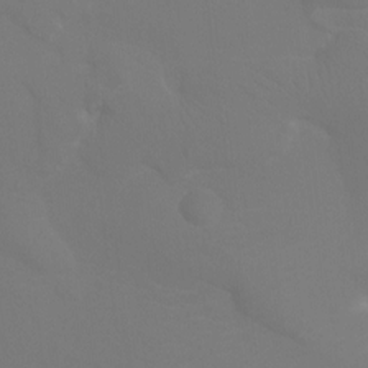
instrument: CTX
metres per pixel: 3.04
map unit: Htu
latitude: -13.0487
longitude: -47.8962
